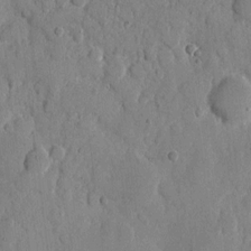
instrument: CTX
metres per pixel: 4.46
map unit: eHh
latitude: 8.7246
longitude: -67.1781
